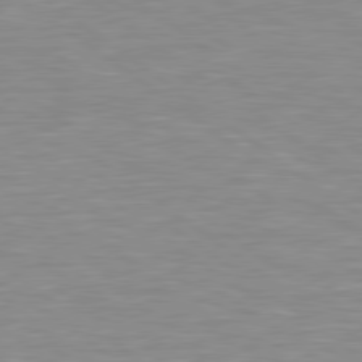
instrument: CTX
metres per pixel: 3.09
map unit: Hpe
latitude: 79.1592
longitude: -121.7828
